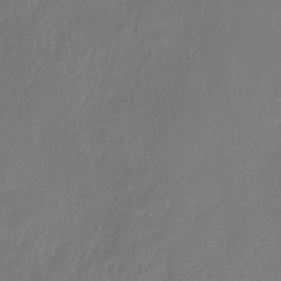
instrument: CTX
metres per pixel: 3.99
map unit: HNhu
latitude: -28.0283
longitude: 75.0676
